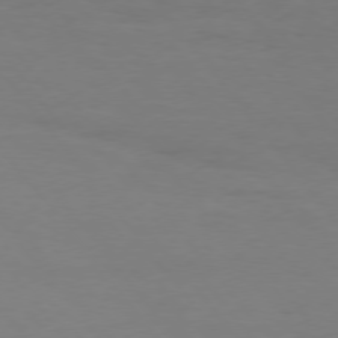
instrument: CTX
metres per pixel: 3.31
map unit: Hpe
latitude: 75.5182
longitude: -140.9135
